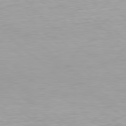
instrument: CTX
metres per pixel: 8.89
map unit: Hpe
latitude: 78.2712
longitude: -170.8947
